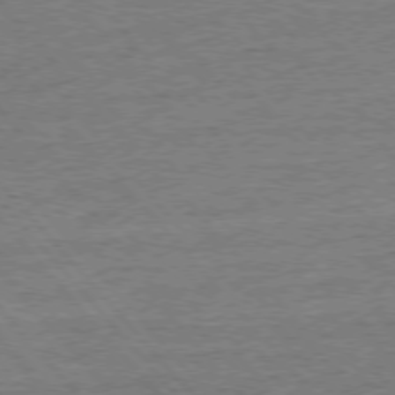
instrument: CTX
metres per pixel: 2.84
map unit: Ap
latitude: -77.2943
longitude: -96.4034
